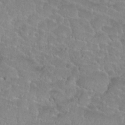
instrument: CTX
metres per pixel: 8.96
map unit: Nhu
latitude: 27.6127
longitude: -52.9136
